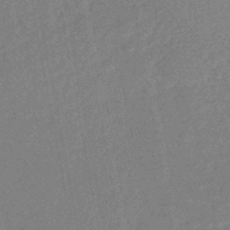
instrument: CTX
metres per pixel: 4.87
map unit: HNhu
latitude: -47.0864
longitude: 98.7841
